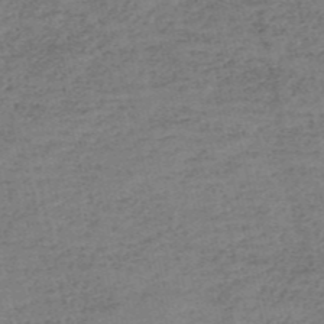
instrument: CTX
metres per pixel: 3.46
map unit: eHh
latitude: -54.3495
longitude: -89.7639
